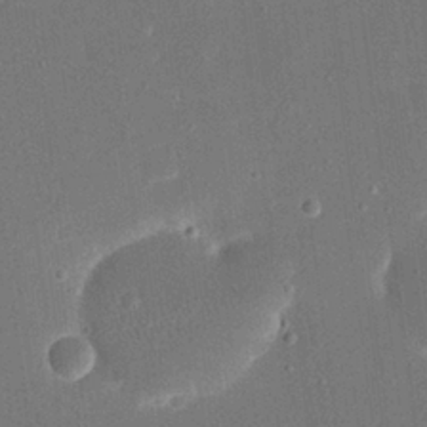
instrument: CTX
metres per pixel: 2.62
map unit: eHh
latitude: 19.4993
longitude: -68.9325
